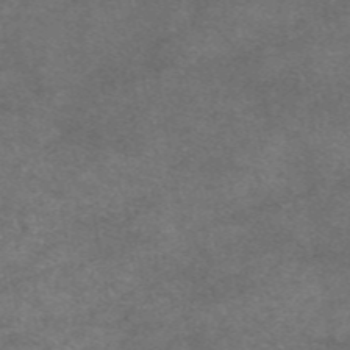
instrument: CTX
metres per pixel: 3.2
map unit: eAb
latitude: 47.6316
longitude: 125.3510
